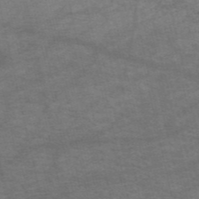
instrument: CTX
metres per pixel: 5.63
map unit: HNb
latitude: -53.7855
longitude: -43.3860
